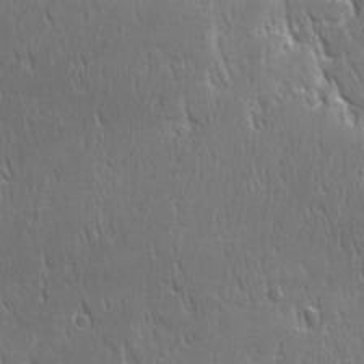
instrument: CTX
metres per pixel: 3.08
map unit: Ave
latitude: 22.6679
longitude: -135.4426
